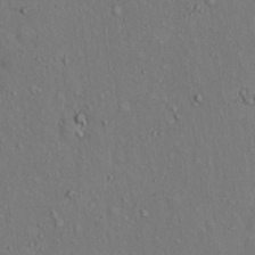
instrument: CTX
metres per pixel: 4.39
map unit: Hto
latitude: 14.5168
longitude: -58.1389
